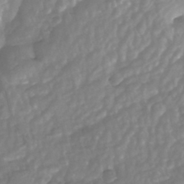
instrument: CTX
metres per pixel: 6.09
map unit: Nhu
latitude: -13.9178
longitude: -63.9339
